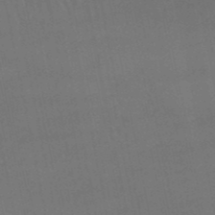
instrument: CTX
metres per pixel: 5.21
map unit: lHb
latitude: -49.8612
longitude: 76.0661
